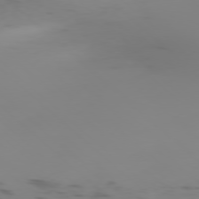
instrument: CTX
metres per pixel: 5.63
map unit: Ap
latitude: -78.0472
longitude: -64.6113
